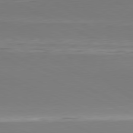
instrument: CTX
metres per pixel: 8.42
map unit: Hpe
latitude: -81.4455
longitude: 17.2565
